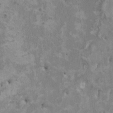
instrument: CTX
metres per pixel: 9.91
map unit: HNhu
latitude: 2.9513
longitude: -4.3089
